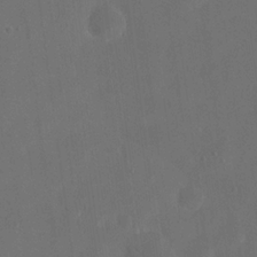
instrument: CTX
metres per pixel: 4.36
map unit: eHh
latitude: 19.3859
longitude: -66.0444
